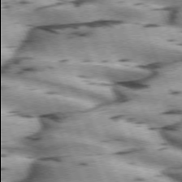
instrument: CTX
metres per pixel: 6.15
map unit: lApd
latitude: 72.4412
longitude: -53.9906
